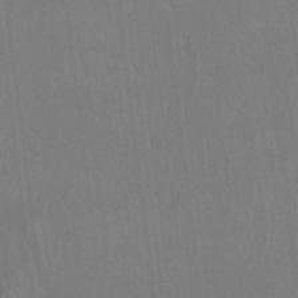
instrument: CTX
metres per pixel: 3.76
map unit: Hto
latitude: -8.2172
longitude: -46.8947
